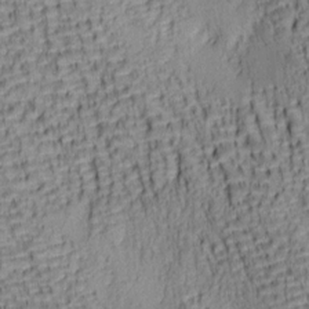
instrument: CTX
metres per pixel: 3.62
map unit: lAa
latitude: 7.0458
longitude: -115.2348
